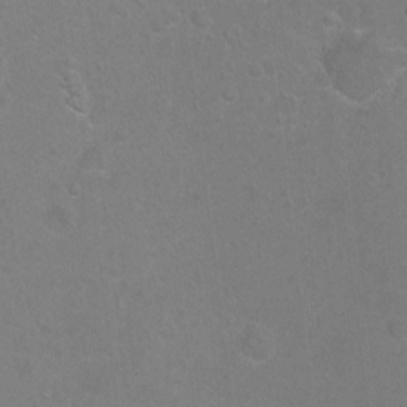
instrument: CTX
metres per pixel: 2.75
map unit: Hto
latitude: -6.9730
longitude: -35.7827
